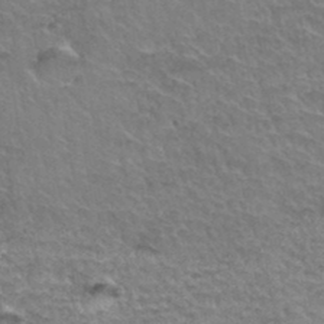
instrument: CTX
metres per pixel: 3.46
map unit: Hto
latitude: 34.9513
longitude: -45.6127
